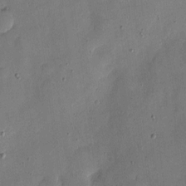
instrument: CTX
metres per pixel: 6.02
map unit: eHh
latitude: 4.9136
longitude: -71.3481
